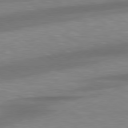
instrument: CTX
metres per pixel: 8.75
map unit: Hpe
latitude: 79.1026
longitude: -129.1781
